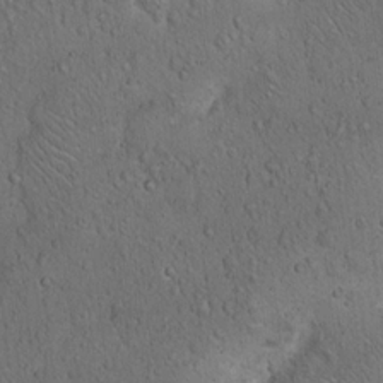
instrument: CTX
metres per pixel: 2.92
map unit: Hto
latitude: 13.8583
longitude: -55.6883
